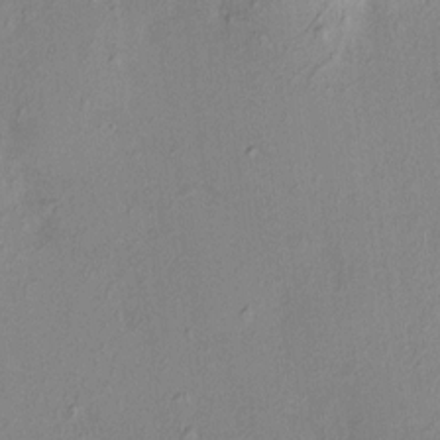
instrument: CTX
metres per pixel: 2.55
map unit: HNhu
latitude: 7.4804
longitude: 14.4062
